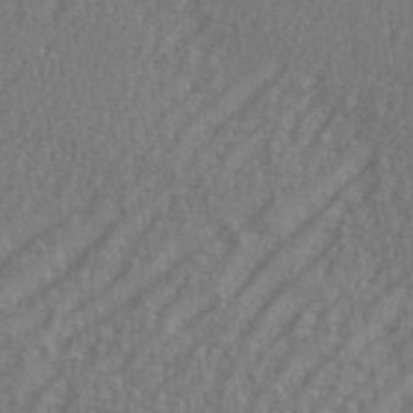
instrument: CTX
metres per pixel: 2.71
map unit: eHh
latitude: 35.6316
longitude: -133.6883
